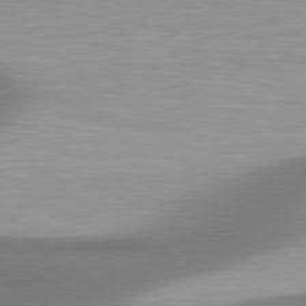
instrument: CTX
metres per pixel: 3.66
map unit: lApd
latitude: 80.8569
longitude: 174.6518
